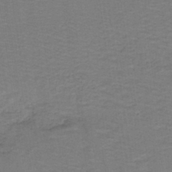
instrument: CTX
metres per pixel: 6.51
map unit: lHb
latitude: -42.0661
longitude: 53.1620
